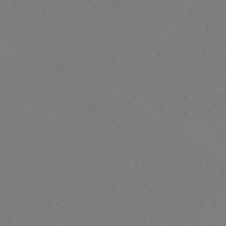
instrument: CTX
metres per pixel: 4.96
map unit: HNhu
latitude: -40.5951
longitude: 99.5588
